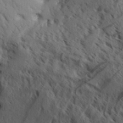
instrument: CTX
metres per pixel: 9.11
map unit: Aa
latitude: 31.4049
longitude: -140.5734
